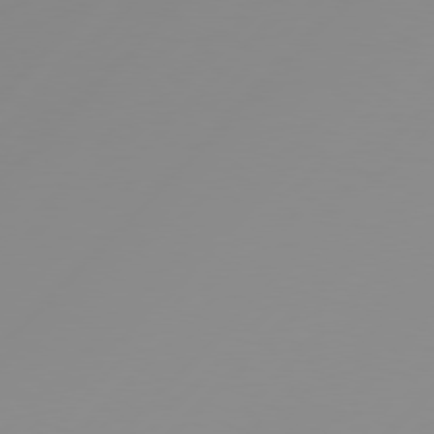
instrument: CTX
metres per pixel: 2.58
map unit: Hpe
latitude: 77.9339
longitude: -139.5371
